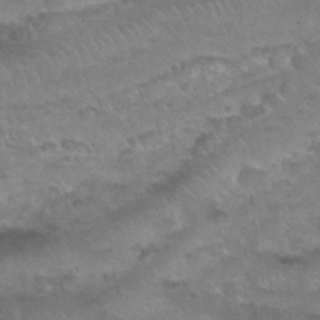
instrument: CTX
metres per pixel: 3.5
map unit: Nhu
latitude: 29.7638
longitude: -50.2711
